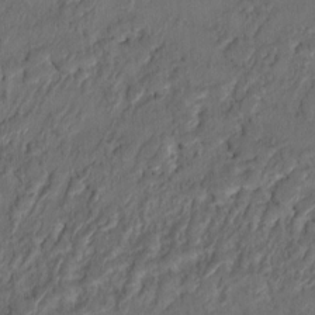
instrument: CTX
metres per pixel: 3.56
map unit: HNhu
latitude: 3.8394
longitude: -7.0836
